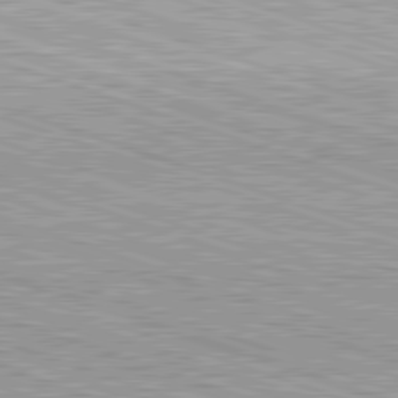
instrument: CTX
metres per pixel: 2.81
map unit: Hpe
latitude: -82.8219
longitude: 8.4440
